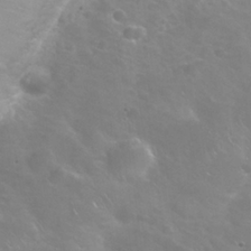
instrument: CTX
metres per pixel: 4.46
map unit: Nhu
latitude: 25.4804
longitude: -53.0648
